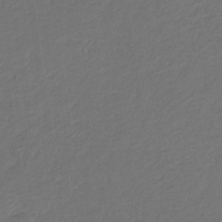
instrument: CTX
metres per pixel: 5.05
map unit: eHb
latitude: -31.2754
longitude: 71.8234
